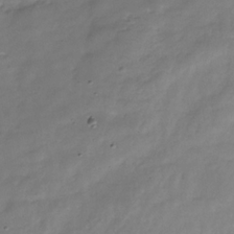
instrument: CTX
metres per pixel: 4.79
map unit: Hve
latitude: -31.4643
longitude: 90.3873
